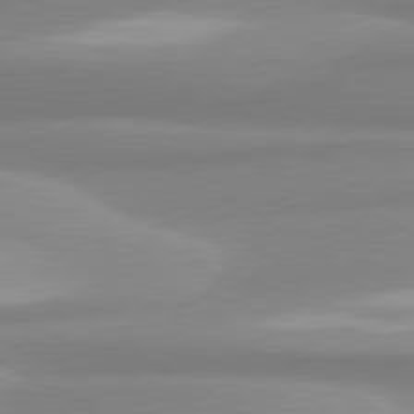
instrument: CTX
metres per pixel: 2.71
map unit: lApd
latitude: 80.7246
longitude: -175.7639
